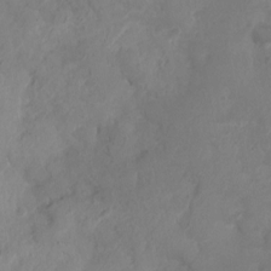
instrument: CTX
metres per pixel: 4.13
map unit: Nhu
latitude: 3.0647
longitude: -15.1781
